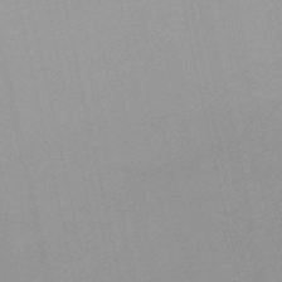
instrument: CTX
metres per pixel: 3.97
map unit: HNb
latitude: -52.2550
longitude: -51.0269
